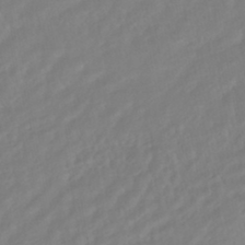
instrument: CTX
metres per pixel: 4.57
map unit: HNhu
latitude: -44.7463
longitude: 103.2565
